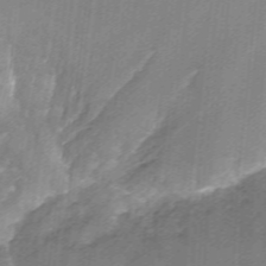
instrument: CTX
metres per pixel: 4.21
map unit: Nhu
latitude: -12.7274
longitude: -66.4223
